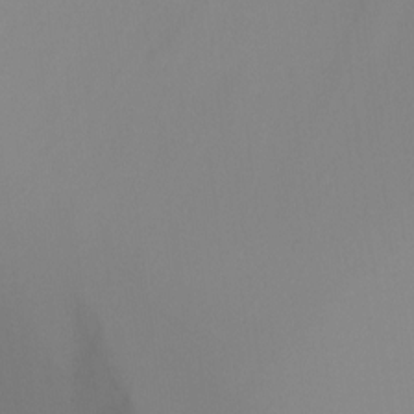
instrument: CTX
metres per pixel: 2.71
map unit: Ht
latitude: -6.6140
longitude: -33.6127
